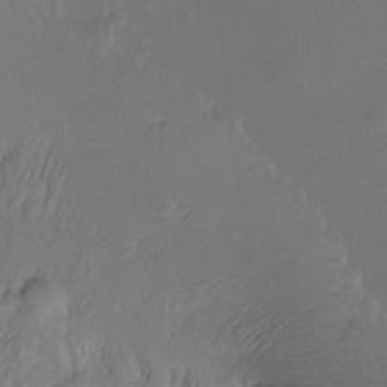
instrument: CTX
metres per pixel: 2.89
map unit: Ht
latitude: -6.2550
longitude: -34.3656
